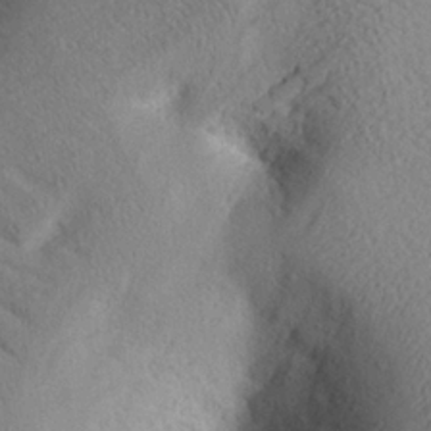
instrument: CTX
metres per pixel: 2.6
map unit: eHh
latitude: 24.7624
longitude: -79.1970
